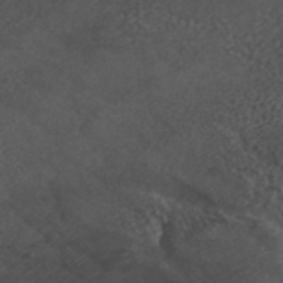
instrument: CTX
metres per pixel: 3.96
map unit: ANa
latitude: 43.4427
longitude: 23.7100
